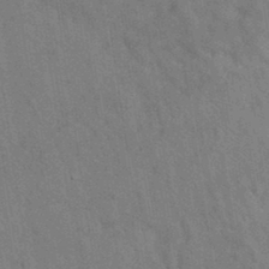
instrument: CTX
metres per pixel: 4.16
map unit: eAb
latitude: 34.7624
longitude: 110.1227
